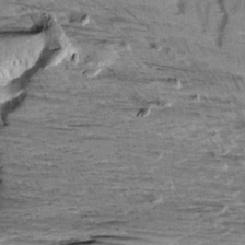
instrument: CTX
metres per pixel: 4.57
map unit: Aa
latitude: 9.7450
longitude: -141.6504
